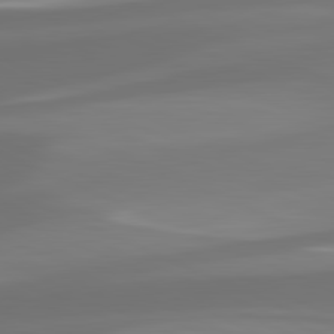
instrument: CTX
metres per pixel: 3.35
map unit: lApd
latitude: 82.0444
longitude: 128.8030
